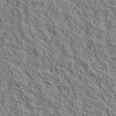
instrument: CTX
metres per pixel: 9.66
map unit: lHvf
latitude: 39.4048
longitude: -87.5560
